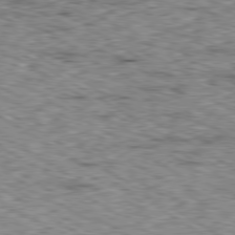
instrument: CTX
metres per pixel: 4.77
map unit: Ap
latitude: -80.3873
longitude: -49.4615
